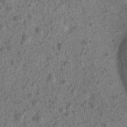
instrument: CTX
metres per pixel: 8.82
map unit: Nhu
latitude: 2.6679
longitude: -16.3656
